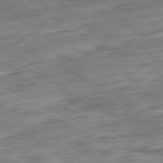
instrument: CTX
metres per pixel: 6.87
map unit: Ap
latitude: -81.1053
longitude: -82.7435
